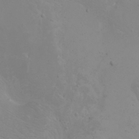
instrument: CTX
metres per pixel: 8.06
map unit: Htu
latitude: -4.3495
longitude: -89.4238
